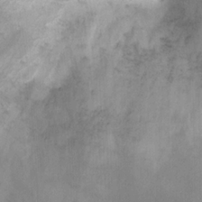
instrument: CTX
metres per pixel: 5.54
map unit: Ht
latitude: 3.5560
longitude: -28.3845
